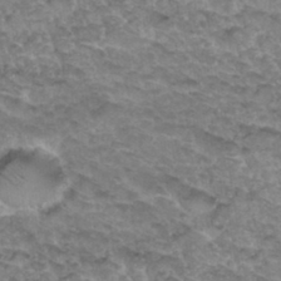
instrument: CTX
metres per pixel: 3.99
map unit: Hto
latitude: 33.9906
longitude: -47.5938
